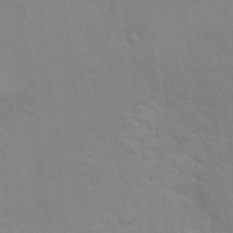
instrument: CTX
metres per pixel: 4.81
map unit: Hto
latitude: 11.9906
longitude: -35.6505
